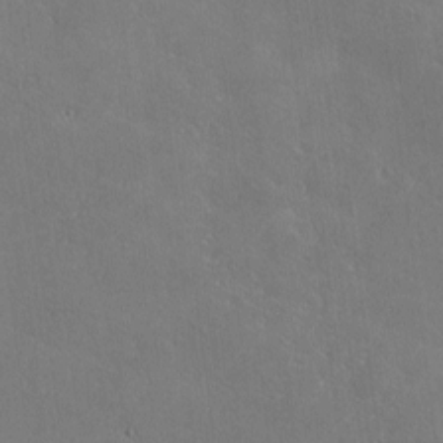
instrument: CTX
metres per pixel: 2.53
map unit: lHvf
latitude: -8.6140
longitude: -100.7246
